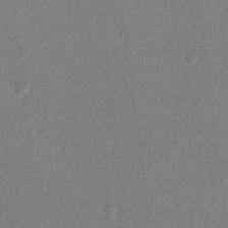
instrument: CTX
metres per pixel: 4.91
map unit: Nhu
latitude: 14.0444
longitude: -36.9136
